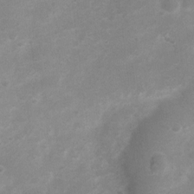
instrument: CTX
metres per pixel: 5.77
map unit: Nhu
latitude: 4.6868
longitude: -25.0269
